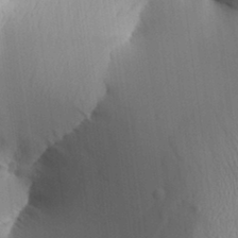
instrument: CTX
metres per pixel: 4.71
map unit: Aa
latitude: 31.4994
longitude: -140.8380
